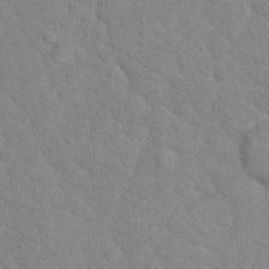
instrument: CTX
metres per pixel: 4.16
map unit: Hto
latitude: 17.5182
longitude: -36.4412
